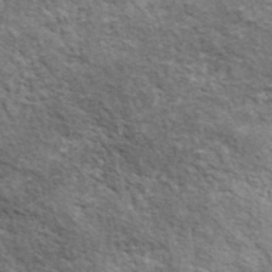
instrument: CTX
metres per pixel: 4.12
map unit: lHvf
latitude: 37.8772
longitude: -88.8191
